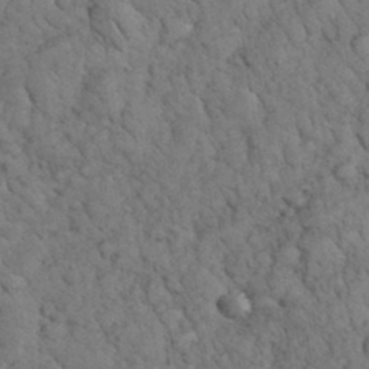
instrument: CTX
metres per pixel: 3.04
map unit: eHh
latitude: 33.6316
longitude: -66.2522
